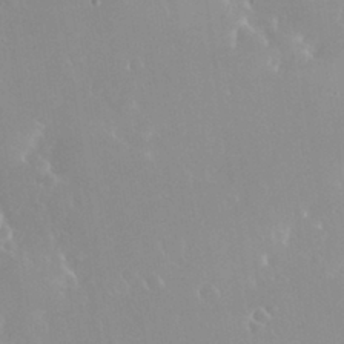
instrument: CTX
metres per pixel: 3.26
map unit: Nhu
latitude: 30.1389
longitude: -57.2536
